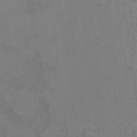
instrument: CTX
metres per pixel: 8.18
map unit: Ht
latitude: 9.7450
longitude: -32.7246
